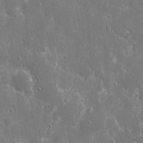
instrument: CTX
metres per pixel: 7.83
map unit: eHh
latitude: 9.4049
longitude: -70.1767
